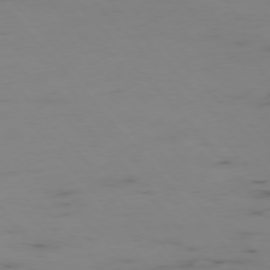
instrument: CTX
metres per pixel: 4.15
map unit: Hpe
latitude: -76.3117
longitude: -17.1214
